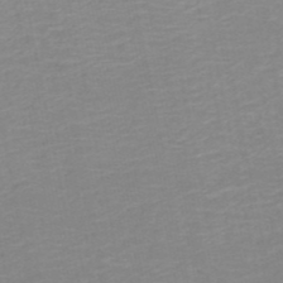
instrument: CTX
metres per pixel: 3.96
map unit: HNb
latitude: -49.8612
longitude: -47.7261
